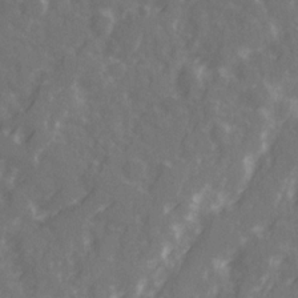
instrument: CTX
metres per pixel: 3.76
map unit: Ave
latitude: 21.1403
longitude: -132.0822
